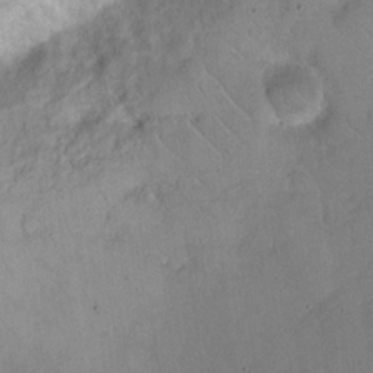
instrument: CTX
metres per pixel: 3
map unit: eHh
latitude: 19.0269
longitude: -64.9514
